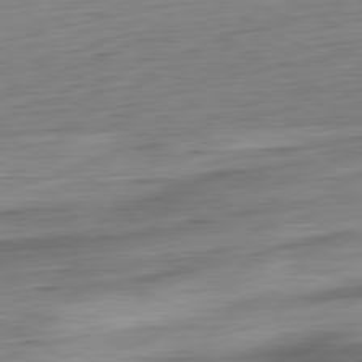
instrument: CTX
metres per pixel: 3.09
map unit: Ap
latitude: -80.6519
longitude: -67.8961
